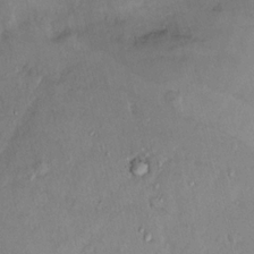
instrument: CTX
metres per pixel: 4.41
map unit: Nhu
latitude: 14.5168
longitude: -29.3104
